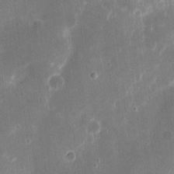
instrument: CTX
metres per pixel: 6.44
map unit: eHh
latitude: 8.3090
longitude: -69.1970
